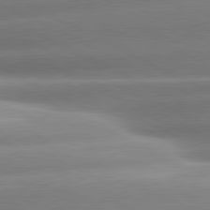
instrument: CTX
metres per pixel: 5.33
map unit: lApd
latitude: 80.8758
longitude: -159.1592
